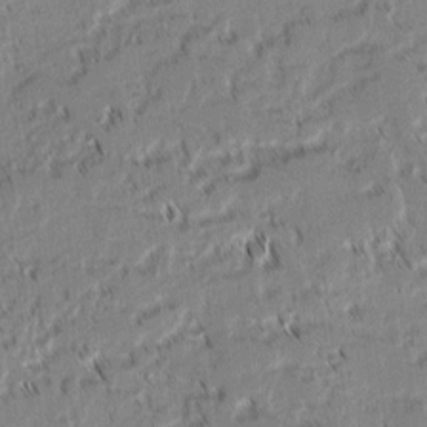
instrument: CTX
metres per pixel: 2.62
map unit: lAvf
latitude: 2.1766
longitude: -107.0081
